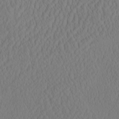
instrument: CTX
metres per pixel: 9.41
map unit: eHh
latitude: -2.9163
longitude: 16.1606
